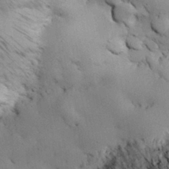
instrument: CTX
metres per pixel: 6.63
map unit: Nhu
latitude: 26.7435
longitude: -71.2537
